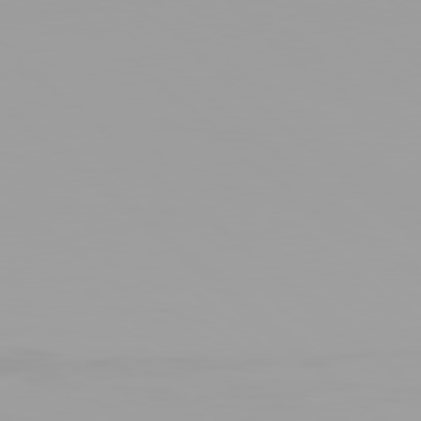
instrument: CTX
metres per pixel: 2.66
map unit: Hpe
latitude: 77.8205
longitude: -142.0444
